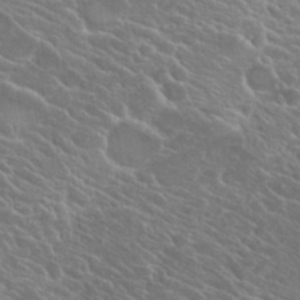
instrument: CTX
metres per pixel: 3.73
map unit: Hto
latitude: 26.9703
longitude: -50.4034
